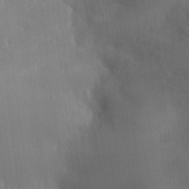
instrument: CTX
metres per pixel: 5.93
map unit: HNhu
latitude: 4.2711
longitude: 7.8989
